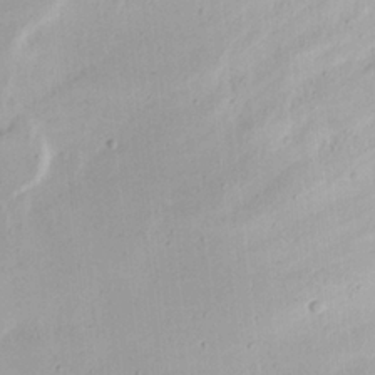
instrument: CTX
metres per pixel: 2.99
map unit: eHh
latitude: 16.8758
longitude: -73.9717
